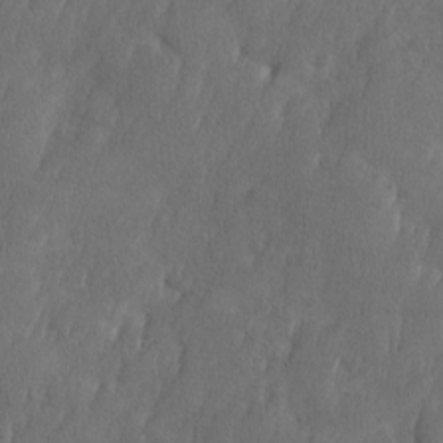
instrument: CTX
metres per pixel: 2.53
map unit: Ave
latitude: 10.2712
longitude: -105.6883
